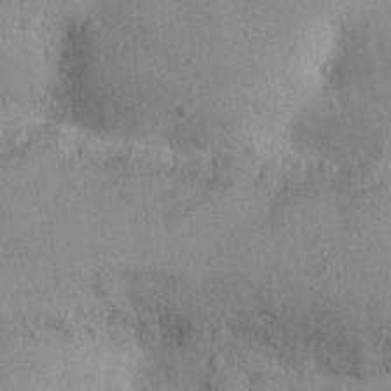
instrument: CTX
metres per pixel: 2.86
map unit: lHvf
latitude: 14.9514
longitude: 179.5210
